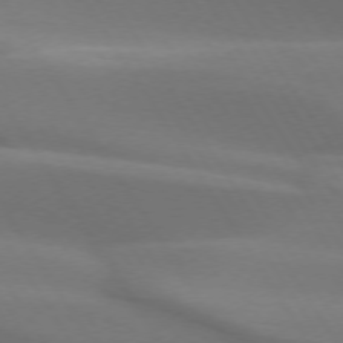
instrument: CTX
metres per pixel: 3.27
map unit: lApd
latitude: 73.2537
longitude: -50.6679
